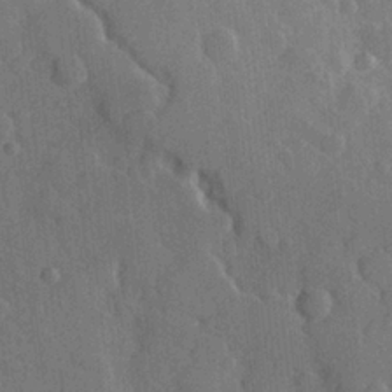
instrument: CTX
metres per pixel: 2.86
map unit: Hve
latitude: 25.2914
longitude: 149.0865
